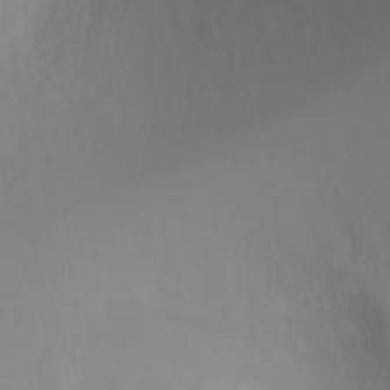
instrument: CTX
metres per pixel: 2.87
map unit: Ht
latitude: -6.8408
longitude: -27.1592
